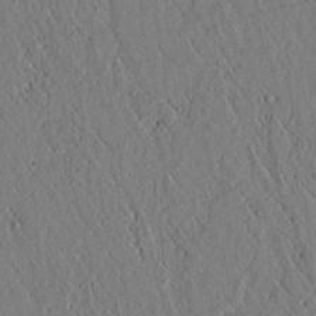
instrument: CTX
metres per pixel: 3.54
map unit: lAvf
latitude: 6.1389
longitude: 159.7099
